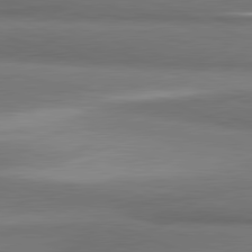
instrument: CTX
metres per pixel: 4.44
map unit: lApd
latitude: 81.6316
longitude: 173.7666
